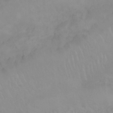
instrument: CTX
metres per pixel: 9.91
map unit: Nhu
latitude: 23.4237
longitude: -63.6883
